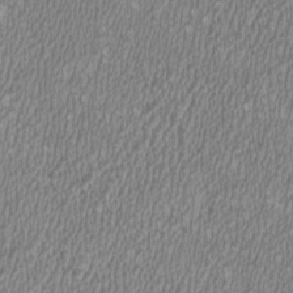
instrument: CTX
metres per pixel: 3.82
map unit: HNhu
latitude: 0.5734
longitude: -0.7624
